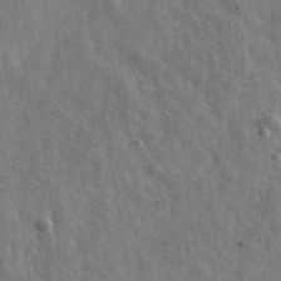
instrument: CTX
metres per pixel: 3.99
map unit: lHvf
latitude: 36.1578
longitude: -89.9339
